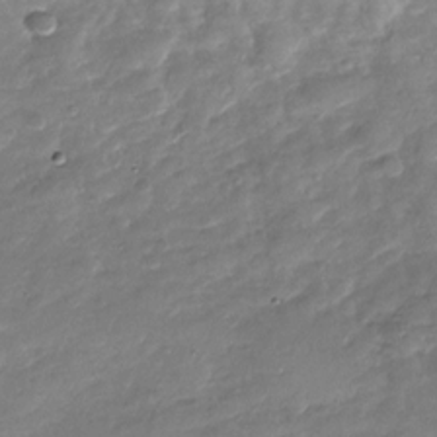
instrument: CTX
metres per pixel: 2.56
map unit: Nhu
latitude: -27.8422
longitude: -61.6883
